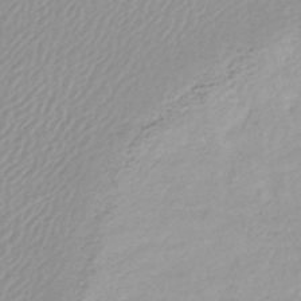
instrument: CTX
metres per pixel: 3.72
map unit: lHb
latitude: -40.9919
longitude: 70.0283
